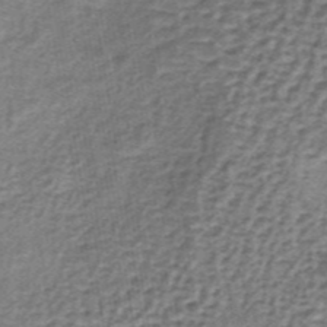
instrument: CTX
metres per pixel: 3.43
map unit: lHb
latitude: -37.3509
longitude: 60.4629
